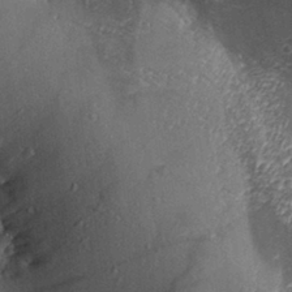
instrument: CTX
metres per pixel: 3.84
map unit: Aa
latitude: 30.2523
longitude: -132.1011
